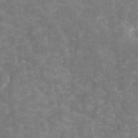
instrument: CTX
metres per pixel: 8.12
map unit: Hve
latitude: -30.0283
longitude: 93.6722
